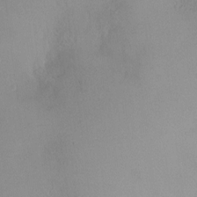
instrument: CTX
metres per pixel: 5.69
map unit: HNhu
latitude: 5.0836
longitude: 8.3495
